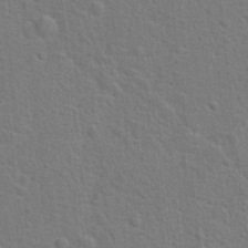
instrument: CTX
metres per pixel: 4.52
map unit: Hto
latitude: 22.5735
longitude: -47.3293
